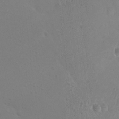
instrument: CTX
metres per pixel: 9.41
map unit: eHh
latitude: -9.4076
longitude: -69.1403
